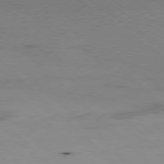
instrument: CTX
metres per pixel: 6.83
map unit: Hpe
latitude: -79.2754
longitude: 8.9164
